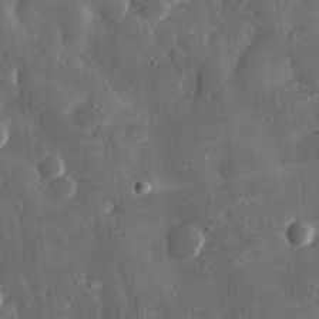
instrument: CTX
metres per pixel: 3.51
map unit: lHvf
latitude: 31.5183
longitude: -88.4601
